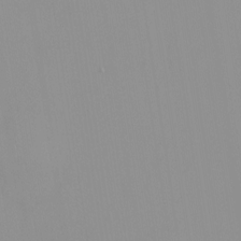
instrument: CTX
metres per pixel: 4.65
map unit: HNhu
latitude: -0.4251
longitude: -6.1767
